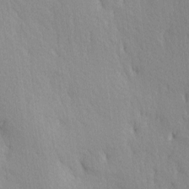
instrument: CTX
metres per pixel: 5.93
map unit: Ave
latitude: 3.1781
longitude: -112.3656
